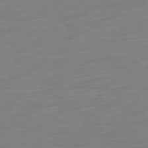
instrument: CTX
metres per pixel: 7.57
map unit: Ap
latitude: -77.2754
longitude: -78.2901
